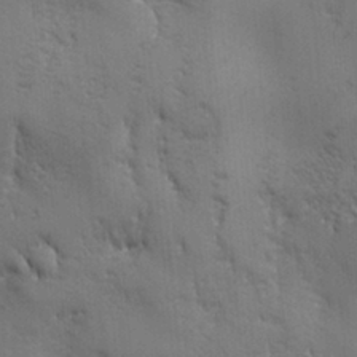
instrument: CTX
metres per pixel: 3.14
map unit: Ave
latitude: -6.8408
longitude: -120.6491
